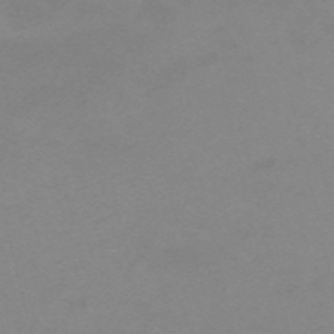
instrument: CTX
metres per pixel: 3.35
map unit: HNb
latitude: -55.9556
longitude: -40.9702
